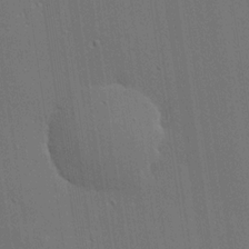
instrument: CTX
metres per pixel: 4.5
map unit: lHvf
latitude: 19.6505
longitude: 141.8422
